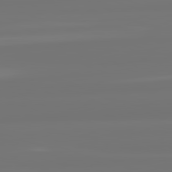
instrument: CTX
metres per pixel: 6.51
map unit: lApd
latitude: 82.2711
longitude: -178.1767
